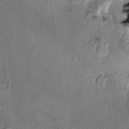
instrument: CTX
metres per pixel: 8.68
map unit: HNhu
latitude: 1.9717
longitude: -4.2522
